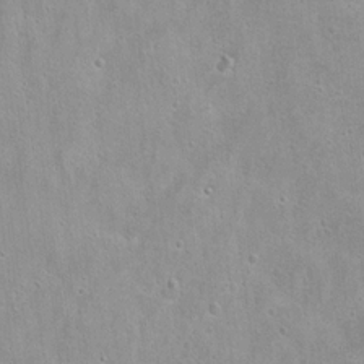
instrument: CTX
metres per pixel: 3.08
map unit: Hto
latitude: 16.2712
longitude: -37.7828
